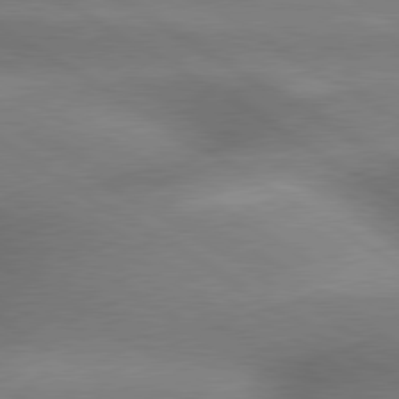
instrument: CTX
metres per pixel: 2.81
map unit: lApd
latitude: 79.8017
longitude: -144.0444
